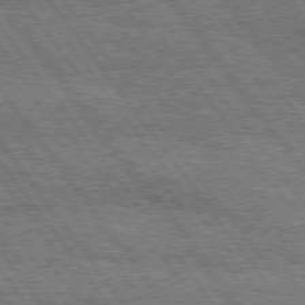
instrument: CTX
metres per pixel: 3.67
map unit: Hpe
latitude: 75.4804
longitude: -152.3279
